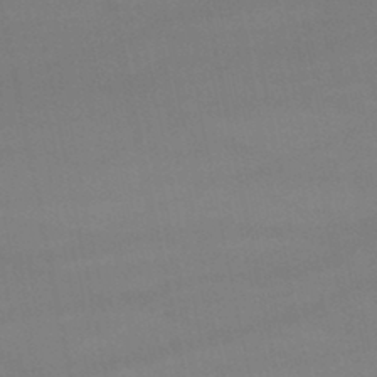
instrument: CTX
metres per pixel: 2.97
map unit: lHb
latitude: -44.7652
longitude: 61.1053
